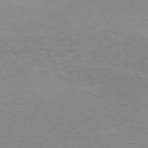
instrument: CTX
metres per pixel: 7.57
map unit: Hpe
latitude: -71.8234
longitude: 12.8786
